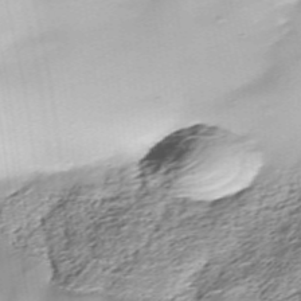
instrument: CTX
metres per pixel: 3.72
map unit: Nhe
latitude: -37.8989
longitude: -148.1200
